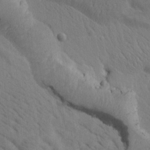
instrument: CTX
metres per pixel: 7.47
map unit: Htu
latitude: -1.0676
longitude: 172.3306
